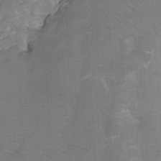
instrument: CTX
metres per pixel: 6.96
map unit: Ht
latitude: -3.7855
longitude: -27.3860
